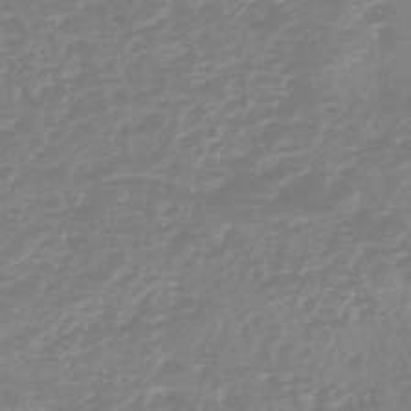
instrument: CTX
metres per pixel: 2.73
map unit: HNhu
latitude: -45.7667
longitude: 106.3307
